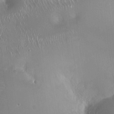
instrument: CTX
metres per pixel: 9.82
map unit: Ht
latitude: -14.7086
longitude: -41.2914
